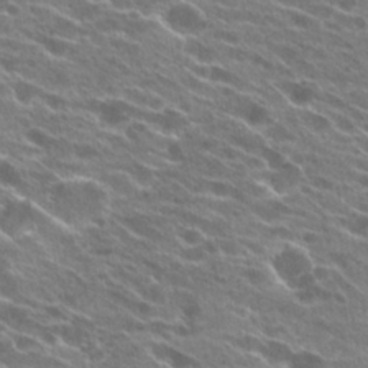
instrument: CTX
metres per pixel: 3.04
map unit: Hto
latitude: 24.6490
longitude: -41.6504
